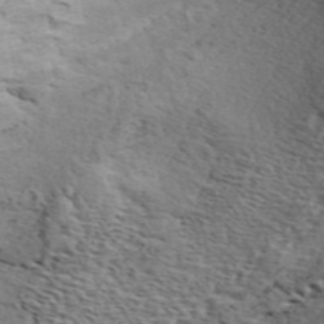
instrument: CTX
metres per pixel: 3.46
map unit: ANa
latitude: 49.3860
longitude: -76.1766
